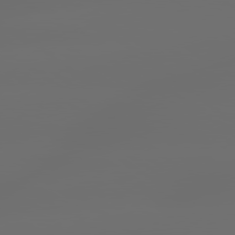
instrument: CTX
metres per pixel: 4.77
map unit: lApd
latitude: 79.5749
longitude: -138.8380
